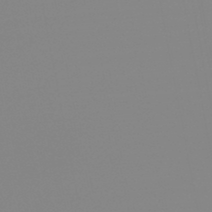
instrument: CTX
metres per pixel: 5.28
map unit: eHb
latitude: -49.0298
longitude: 84.6896
